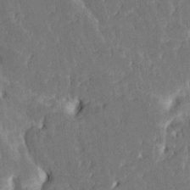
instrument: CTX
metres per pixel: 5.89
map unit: HNhu
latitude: 5.6505
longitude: -6.5546
